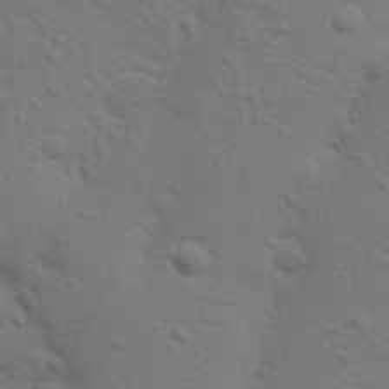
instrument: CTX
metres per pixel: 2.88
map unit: Nhu
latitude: 23.0458
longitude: -73.1970
